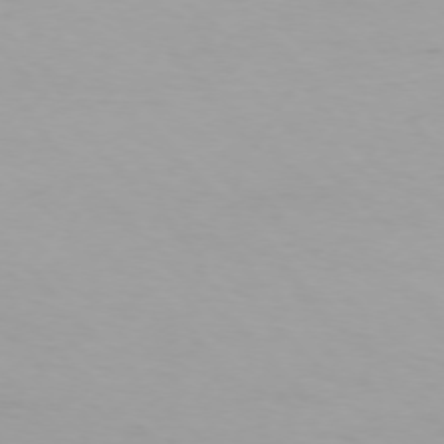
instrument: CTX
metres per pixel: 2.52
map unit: Ap
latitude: -75.5399
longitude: -68.7813
